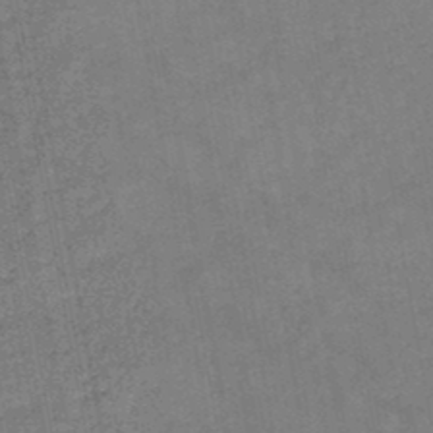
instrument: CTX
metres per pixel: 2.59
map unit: HNb
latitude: -46.3306
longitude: -36.3656
